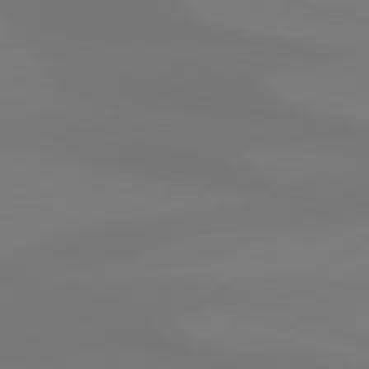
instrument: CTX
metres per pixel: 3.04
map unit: Hpe
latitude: 78.3279
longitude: -129.5938
